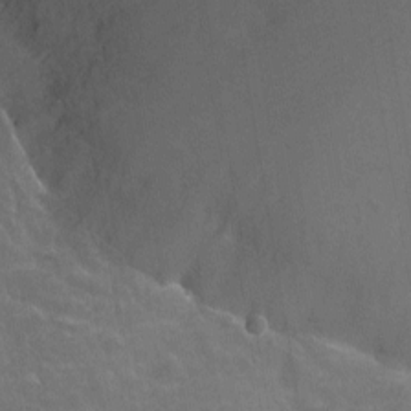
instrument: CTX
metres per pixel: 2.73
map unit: Nhu
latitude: -12.5574
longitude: -72.9703
